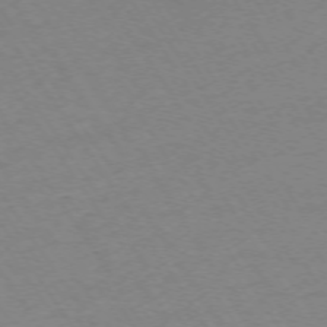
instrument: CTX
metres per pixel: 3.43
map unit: Ap
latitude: -74.0094
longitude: -81.9150
